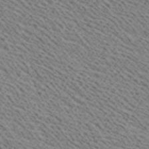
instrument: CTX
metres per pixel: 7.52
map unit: Ave
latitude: 19.0269
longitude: -140.2900
